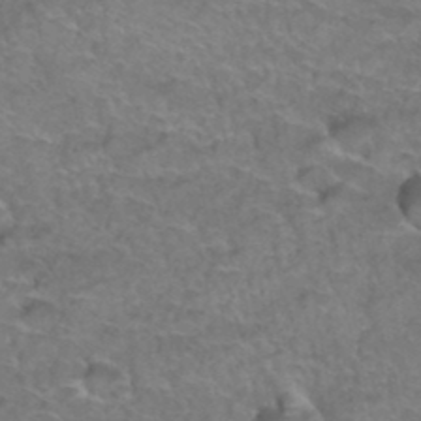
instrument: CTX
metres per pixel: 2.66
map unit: Hto
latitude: 37.0459
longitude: -42.3278
